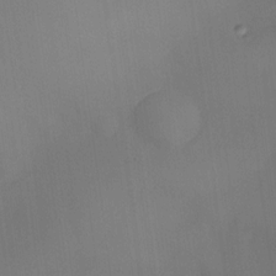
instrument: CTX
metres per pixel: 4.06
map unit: eHh
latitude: -23.1242
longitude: 15.0676
